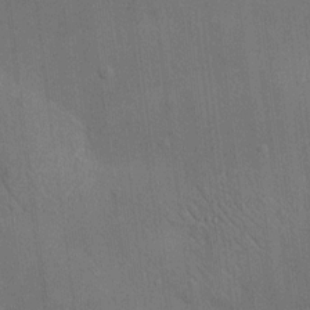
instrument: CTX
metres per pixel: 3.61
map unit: HNhu
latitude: 12.5735
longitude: 10.4629
